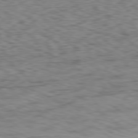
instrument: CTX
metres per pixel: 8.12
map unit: Ap
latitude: -79.1809
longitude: -77.6694
